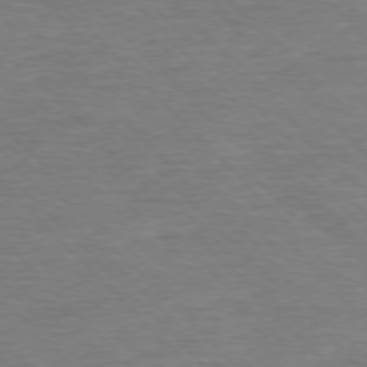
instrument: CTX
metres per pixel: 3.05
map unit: Ap
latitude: -76.9353
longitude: -94.9514
